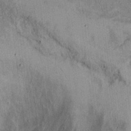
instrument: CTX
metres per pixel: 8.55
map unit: Ht
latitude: 10.1767
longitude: -39.8961
